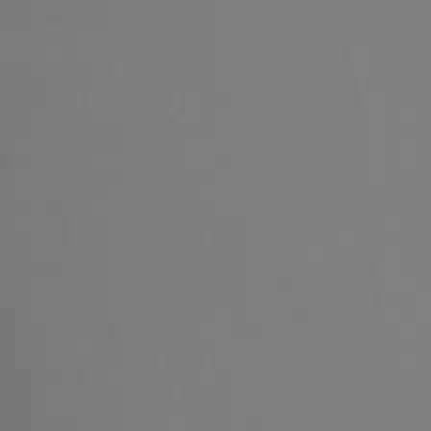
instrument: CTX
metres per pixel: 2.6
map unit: Ht
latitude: -10.3117
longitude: -34.9324
